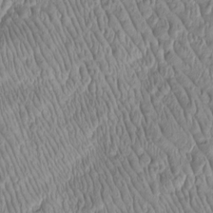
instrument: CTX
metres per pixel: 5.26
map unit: Htu
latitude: -5.4643
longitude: 156.5385
